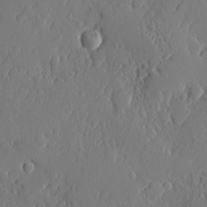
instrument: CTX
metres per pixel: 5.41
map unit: eHh
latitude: 5.0836
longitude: -75.1970
